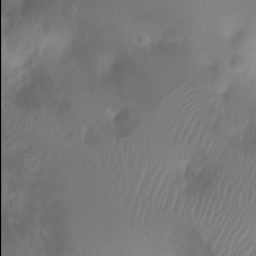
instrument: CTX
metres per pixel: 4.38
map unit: Ht
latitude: 1.9339
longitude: -21.9906
